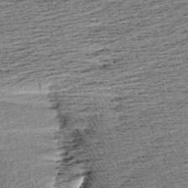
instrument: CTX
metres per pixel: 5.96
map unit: Aa
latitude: 7.0458
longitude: -137.5182
